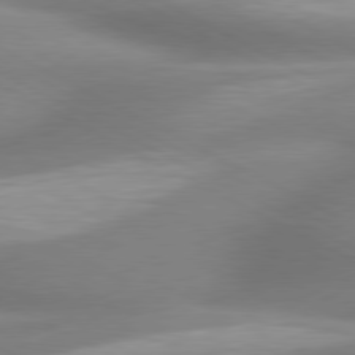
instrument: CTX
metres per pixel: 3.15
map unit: lApd
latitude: 79.4994
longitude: -120.0255
